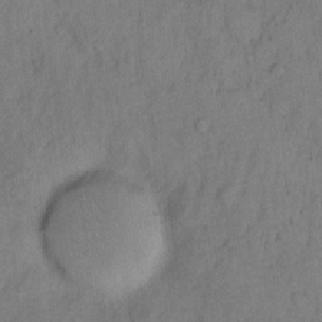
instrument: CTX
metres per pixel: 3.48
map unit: Hto
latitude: 8.6680
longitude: -58.4790
